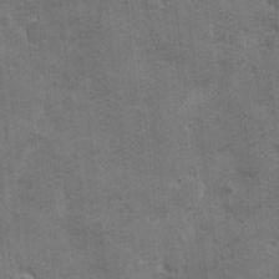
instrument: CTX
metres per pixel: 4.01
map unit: Ave
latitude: -7.5966
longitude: -120.5735
